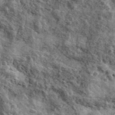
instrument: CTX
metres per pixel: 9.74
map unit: Ave
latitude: 42.4790
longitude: -106.9703
